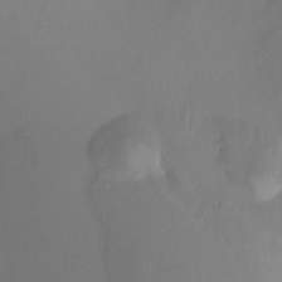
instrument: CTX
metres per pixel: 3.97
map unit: Ht
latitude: -1.1243
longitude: -18.9891
